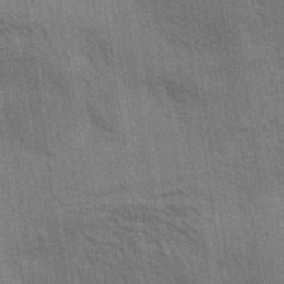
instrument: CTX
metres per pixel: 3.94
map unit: Aa
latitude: 32.8758
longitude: -140.0822
